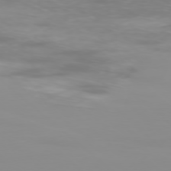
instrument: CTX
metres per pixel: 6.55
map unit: Ap
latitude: -77.9367
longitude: -62.6869
